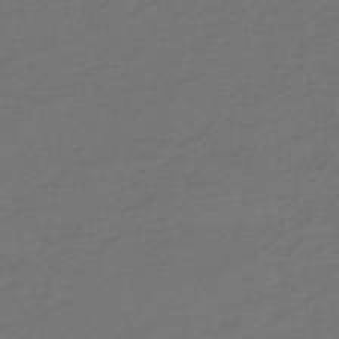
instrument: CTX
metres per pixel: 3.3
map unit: eHh
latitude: -51.8800
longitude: -24.9324
